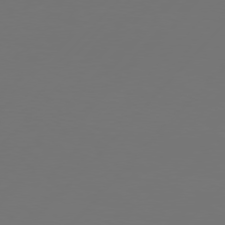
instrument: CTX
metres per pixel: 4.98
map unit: Hpe
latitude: 75.8772
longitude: -128.0444
